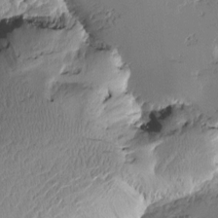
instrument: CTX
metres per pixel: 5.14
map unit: Htu
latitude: -2.2172
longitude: -178.2334
